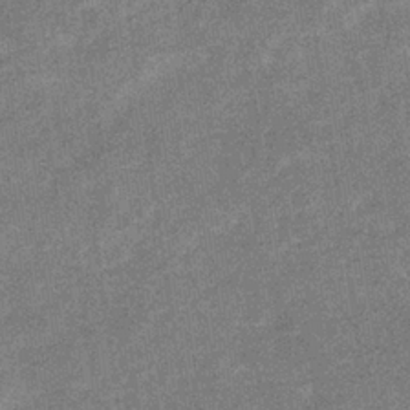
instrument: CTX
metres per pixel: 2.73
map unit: eHb
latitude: -34.4062
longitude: 78.3873
